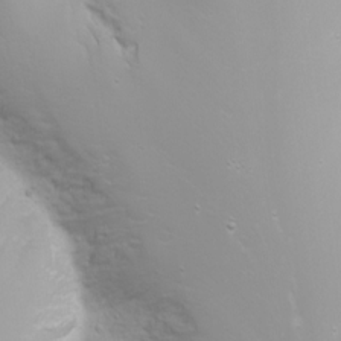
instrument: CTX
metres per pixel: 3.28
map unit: Nhu
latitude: -4.8597
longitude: -74.0444
